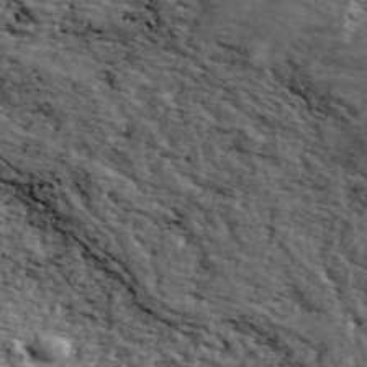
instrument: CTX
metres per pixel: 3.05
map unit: ANa
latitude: 42.8002
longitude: 46.6896
